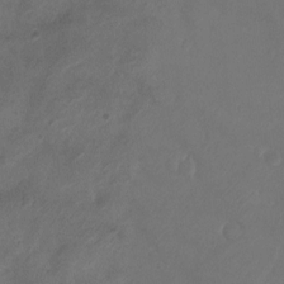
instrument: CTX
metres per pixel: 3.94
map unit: Ht
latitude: -11.4832
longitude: -20.8758
